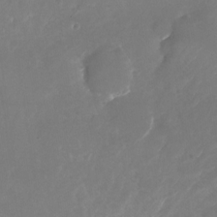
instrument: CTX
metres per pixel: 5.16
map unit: Nhu
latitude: -26.2928
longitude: -72.9136
